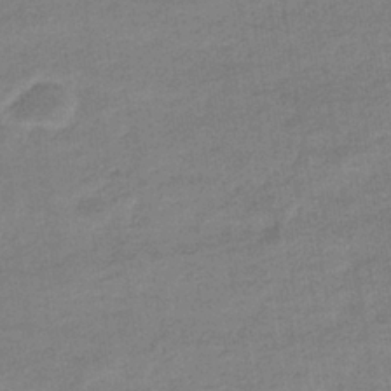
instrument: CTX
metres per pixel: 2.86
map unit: eHb
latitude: -35.9178
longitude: 77.8233
